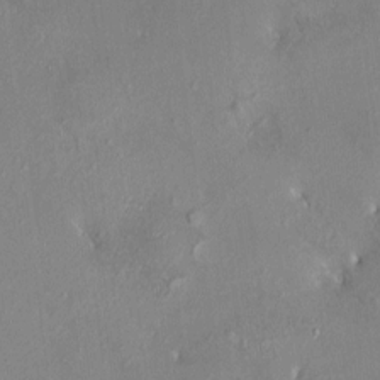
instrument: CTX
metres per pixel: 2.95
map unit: HNhu
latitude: 7.4993
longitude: 4.9163
